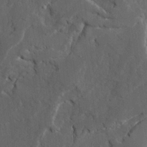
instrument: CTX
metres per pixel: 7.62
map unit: Ave
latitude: 23.1025
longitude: -130.7814
